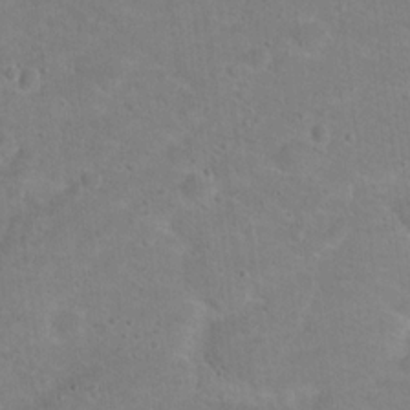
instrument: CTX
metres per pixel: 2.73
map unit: Hto
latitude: 16.1767
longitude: -37.4993
